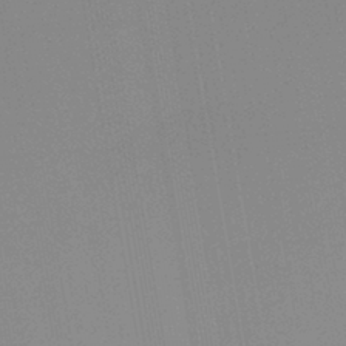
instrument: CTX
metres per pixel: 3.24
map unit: lHb
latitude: -41.5210
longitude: 78.1605
